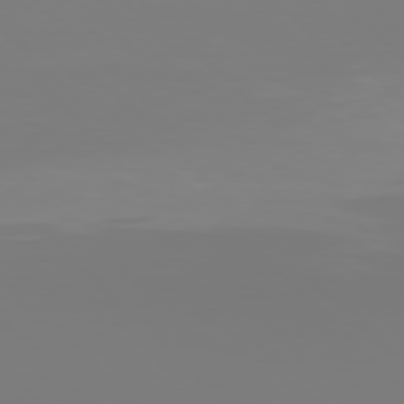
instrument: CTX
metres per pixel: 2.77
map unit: Hpe
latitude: 77.6127
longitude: -136.2712
